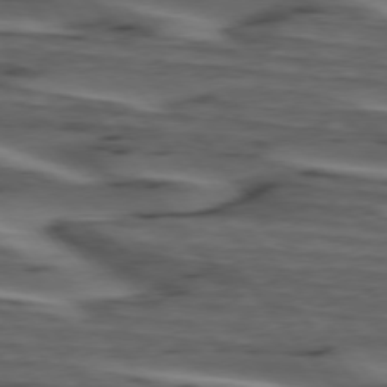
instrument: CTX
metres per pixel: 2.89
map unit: lApd
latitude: 75.3104
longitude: -71.3104
